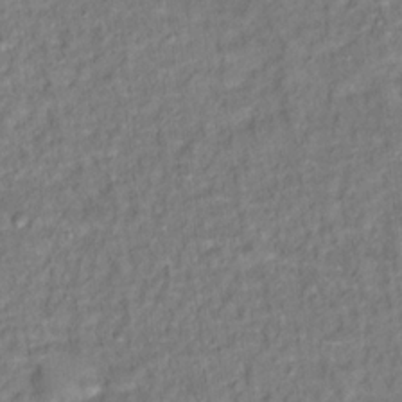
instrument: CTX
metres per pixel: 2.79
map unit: Ht
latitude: 15.3293
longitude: -36.9892
